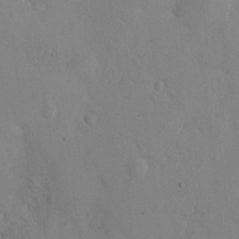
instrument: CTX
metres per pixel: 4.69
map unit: eHh
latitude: 12.3278
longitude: -61.4048
